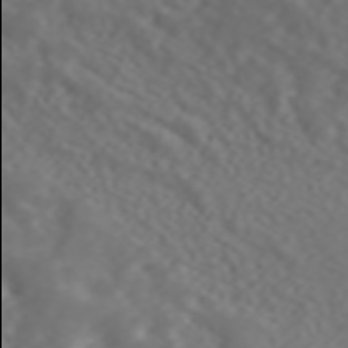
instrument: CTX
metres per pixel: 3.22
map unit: ANa
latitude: 45.1403
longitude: 22.0094
